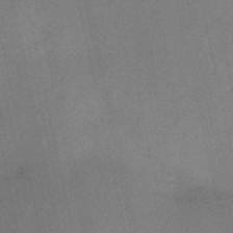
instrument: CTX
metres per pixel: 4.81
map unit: HNb
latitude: -52.3117
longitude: -46.4601
